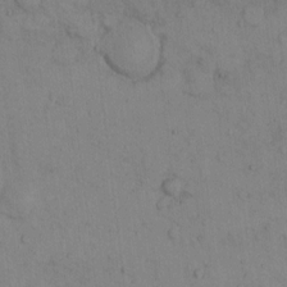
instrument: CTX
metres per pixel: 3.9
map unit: Hto
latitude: 7.3482
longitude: -60.3089
